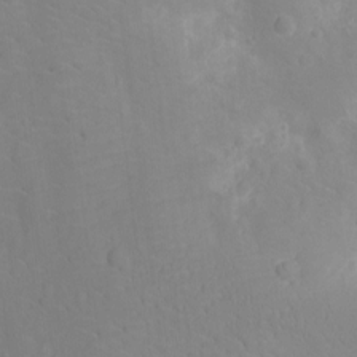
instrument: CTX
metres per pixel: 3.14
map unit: Ht
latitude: -12.4440
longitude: -24.8002
